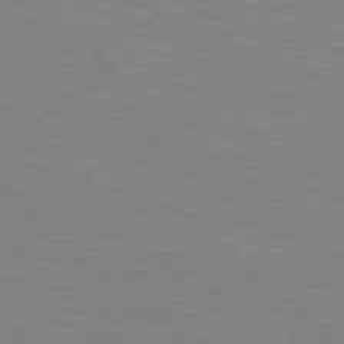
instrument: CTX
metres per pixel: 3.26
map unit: Hpe
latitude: 77.8394
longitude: -152.4790
